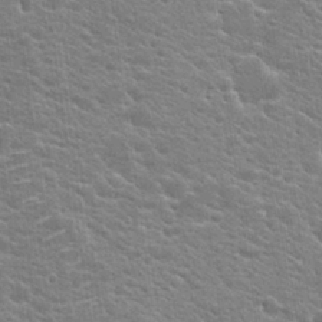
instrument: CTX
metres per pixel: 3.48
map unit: Hto
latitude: 19.8772
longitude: -37.6505
